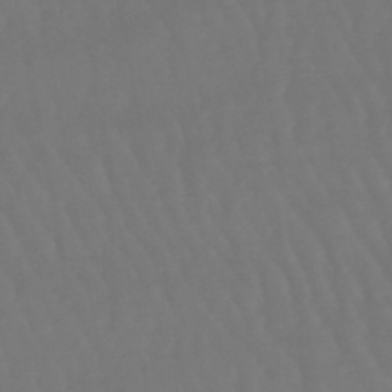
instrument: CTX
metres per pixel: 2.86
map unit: lHb
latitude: -47.2187
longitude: 79.2187
